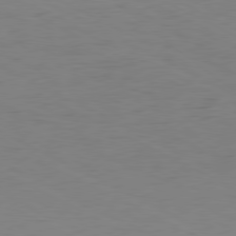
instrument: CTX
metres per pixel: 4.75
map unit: Ap
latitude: -80.8219
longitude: -61.1403
